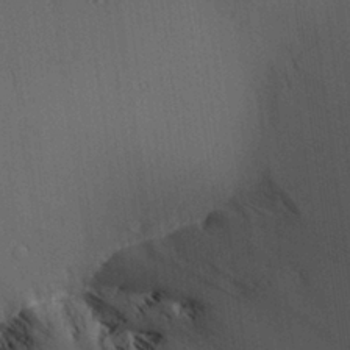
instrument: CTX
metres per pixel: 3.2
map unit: Aa
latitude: 26.6113
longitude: -137.9906
